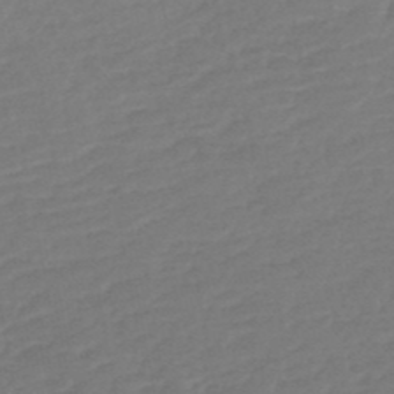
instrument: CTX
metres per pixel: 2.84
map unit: HNb
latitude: -48.8786
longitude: 58.1416
